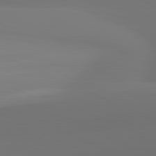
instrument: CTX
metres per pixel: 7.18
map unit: lApd
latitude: 81.9150
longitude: 128.8408
